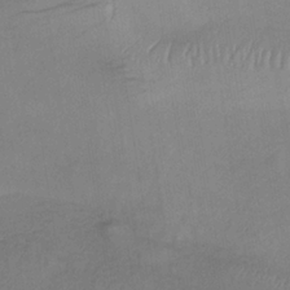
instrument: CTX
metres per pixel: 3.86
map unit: lHb
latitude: -34.3684
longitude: 66.8786
